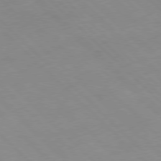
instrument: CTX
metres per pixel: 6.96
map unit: Hpe
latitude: -79.4643
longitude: 8.2361
